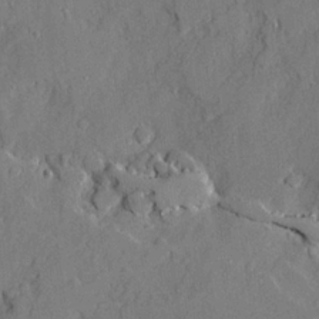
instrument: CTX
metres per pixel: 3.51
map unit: Ave
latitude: 21.7072
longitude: -128.9891
